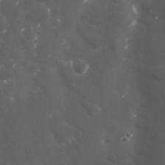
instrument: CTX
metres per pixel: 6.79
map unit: Nhu
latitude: 27.4804
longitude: -60.2333
